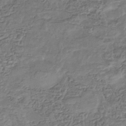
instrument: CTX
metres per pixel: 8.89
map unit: eHb
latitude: -35.3510
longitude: 80.1984
